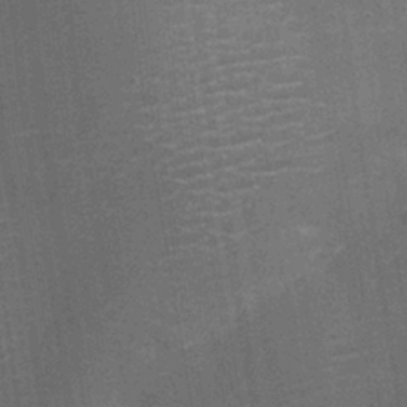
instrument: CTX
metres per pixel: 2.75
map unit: Ht
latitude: -1.3510
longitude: -15.8395
